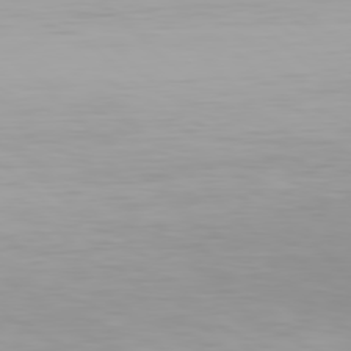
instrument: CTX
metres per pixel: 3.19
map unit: Hpe
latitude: 77.8583
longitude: -136.8191
